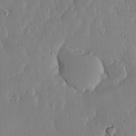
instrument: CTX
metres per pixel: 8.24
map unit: lHvf
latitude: 16.9892
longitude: -115.1214
